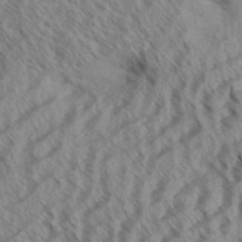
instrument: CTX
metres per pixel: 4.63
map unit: eHh
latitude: 33.8961
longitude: -139.7639
